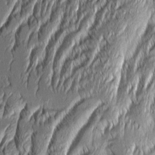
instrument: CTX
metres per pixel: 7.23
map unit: Aa
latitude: 8.4412
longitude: -131.9151
